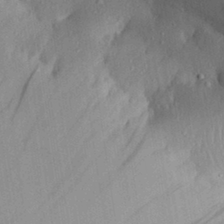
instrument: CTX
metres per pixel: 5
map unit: Aa
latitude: 31.0459
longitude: -133.1970
